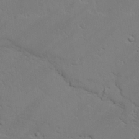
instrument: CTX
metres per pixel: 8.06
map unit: lAvf
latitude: 25.5371
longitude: -110.0633
